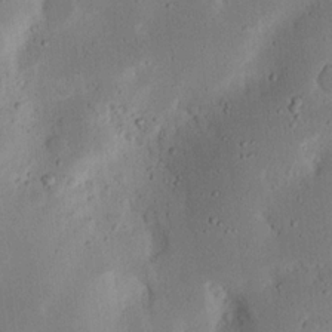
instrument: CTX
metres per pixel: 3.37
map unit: Nhu
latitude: 19.0836
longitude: -75.1781
